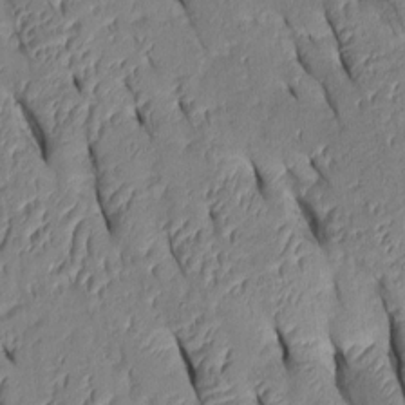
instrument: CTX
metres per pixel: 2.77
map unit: Htu
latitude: 1.1970
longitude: 148.9920
